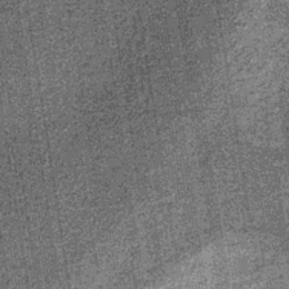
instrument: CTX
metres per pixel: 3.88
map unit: lHb
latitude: -37.5966
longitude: 64.9164
